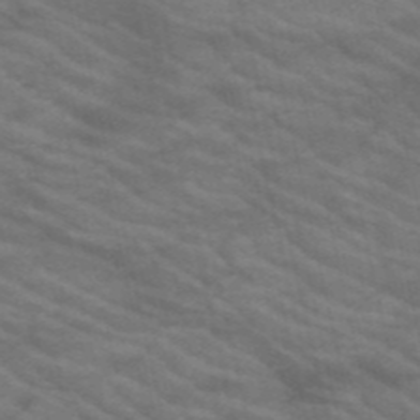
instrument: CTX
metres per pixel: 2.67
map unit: HNb
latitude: -53.1998
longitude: -44.9136
